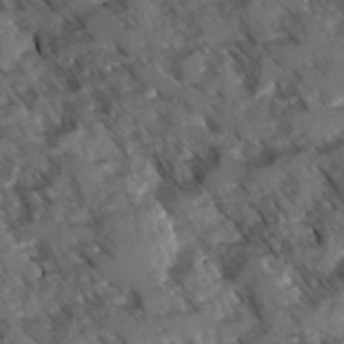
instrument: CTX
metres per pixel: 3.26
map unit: Ave
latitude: -1.2376
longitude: -111.4238
